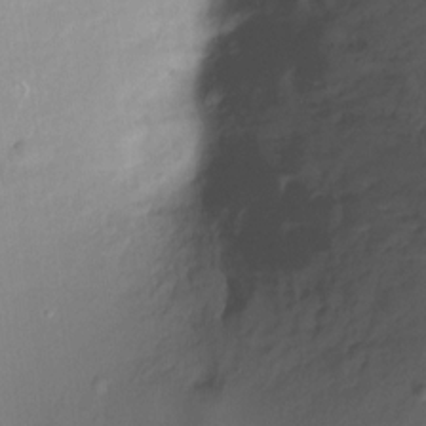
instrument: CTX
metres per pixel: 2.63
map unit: Ht
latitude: -6.7652
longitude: -32.0633
